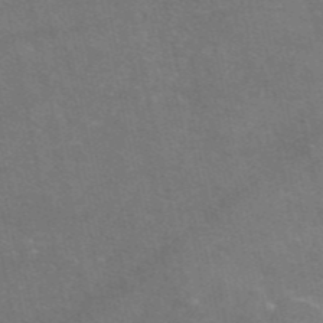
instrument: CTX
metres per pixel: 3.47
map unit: eAb
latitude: 46.3468
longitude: 115.8422
